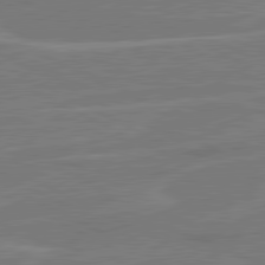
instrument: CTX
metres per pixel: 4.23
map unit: lApd
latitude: 80.9892
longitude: 121.1053
